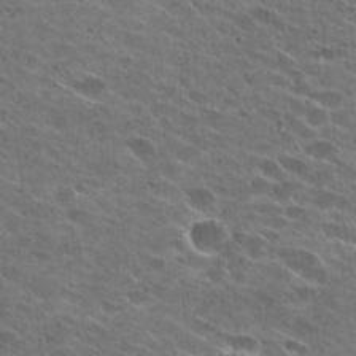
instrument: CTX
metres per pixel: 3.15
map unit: Hto
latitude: 25.4993
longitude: -43.2915
